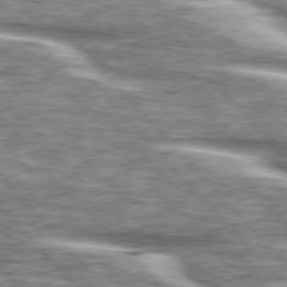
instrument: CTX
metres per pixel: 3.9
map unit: lApd
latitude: 76.4790
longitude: -82.7435
